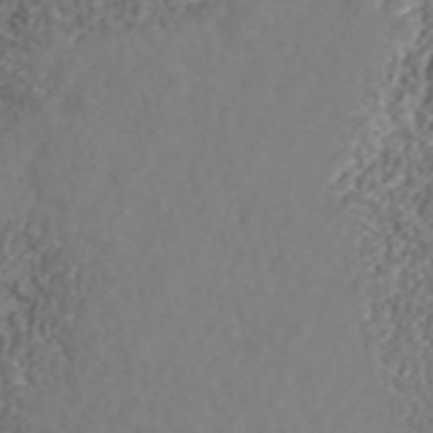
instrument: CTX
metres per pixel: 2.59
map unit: ANa
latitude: 41.8394
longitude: 33.6344
